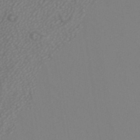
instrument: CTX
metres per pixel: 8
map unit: ANa
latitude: 38.4601
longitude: 23.7667
